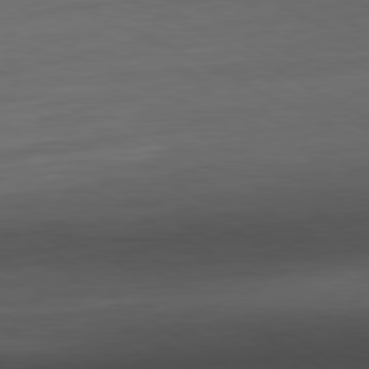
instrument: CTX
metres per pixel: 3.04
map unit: Ap
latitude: -81.5777
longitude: -78.9514
